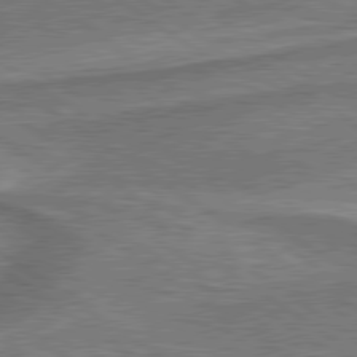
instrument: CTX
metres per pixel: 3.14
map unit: lApd
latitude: 79.6505
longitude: 173.3887
